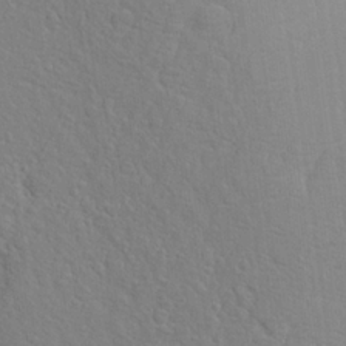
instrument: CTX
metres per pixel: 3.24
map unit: Aa
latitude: 24.1011
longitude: -146.9892
